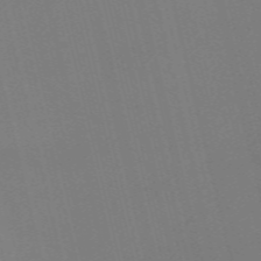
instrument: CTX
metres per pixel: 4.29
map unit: Nve
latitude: -58.9730
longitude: 50.8975
